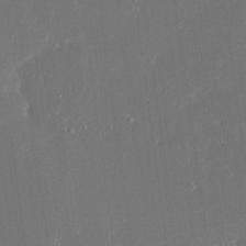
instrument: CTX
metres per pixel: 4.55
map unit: Ave
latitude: 17.0081
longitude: -140.3845
